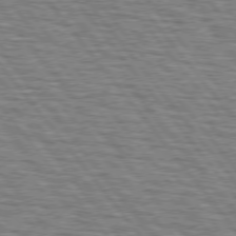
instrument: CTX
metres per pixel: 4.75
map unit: lApd
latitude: 75.6883
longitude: -76.0444
